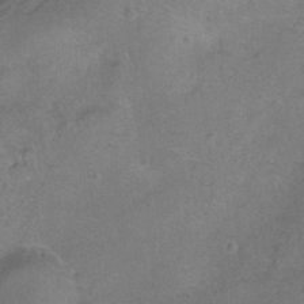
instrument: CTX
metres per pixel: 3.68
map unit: Ht
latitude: 1.3292
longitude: -33.1403
